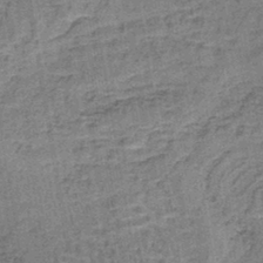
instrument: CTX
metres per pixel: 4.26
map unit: lHb
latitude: -41.0675
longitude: 57.8044
